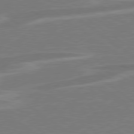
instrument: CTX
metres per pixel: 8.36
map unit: lApd
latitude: 79.2726
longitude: -92.7435
